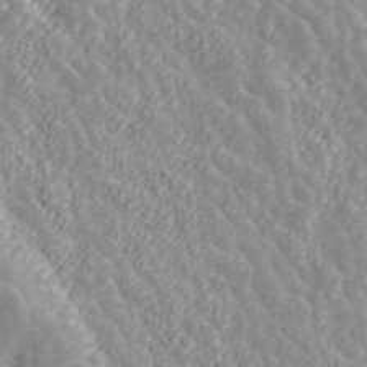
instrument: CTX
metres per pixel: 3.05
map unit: ANa
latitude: 45.2915
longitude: 23.7856
